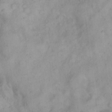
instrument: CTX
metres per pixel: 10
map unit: eHh
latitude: 18.5734
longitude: -64.6490
